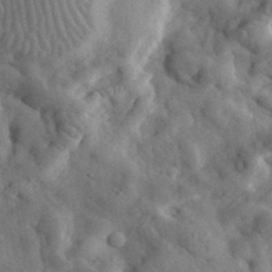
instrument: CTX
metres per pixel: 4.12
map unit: eHh
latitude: 32.4790
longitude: -77.9339
